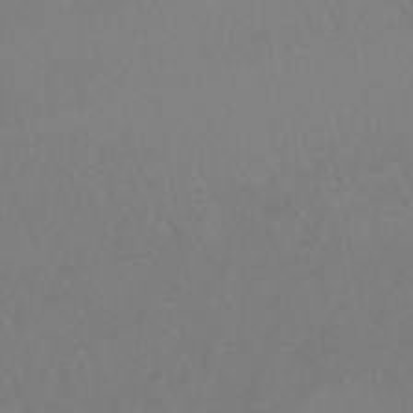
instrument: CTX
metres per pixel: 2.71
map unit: HNhu
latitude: -48.7086
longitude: 100.8785
